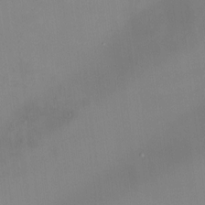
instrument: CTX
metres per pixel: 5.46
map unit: HNhu
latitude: 6.2522
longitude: 10.6141
